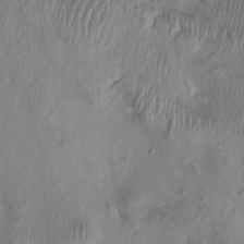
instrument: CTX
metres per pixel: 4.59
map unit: Ht
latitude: -1.9556
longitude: -15.0837
